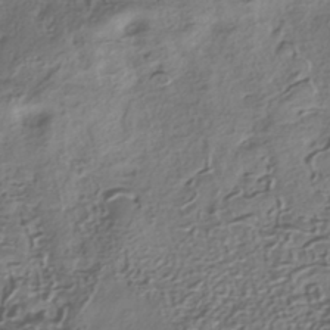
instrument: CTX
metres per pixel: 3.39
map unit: eHh
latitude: -41.6344
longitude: 122.6897
